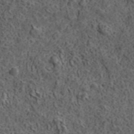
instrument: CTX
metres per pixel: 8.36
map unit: lHvf
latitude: 40.3278
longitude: -85.7828
